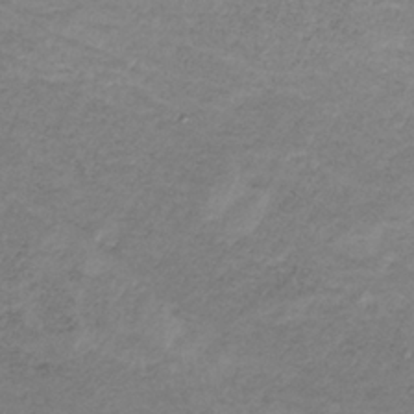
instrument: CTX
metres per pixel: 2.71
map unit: HNb
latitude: -32.5763
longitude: 60.5007
